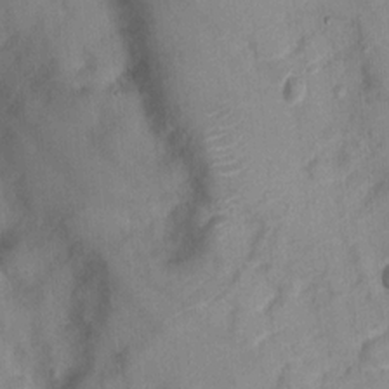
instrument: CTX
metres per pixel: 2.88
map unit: Nhu
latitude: 4.1200
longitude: -17.9528
